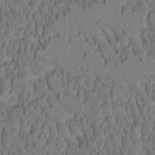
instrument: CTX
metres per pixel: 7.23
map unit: Htu
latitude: -2.3684
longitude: 171.8989
